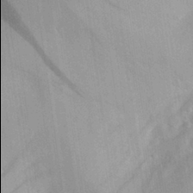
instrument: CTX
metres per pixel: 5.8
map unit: Aa
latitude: 28.2522
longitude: -145.9906
